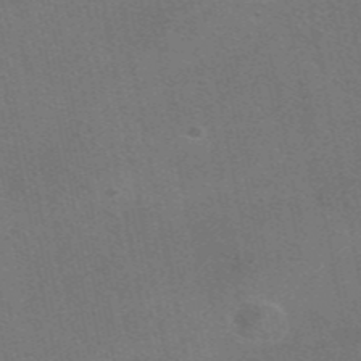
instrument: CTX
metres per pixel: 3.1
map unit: eAb
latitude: 47.6883
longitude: 116.3495
